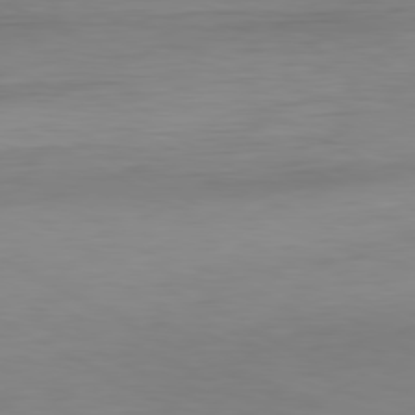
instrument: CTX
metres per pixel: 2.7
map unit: Hpe
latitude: -80.8786
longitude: 18.7274
